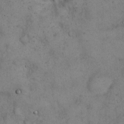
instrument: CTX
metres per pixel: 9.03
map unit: eHh
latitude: 15.3293
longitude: -63.7261
